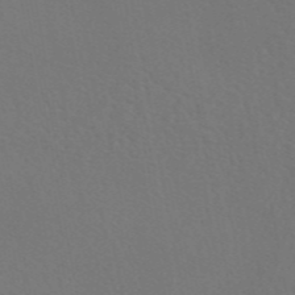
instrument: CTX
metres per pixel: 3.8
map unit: eAb
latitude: 46.2145
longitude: 112.7274
